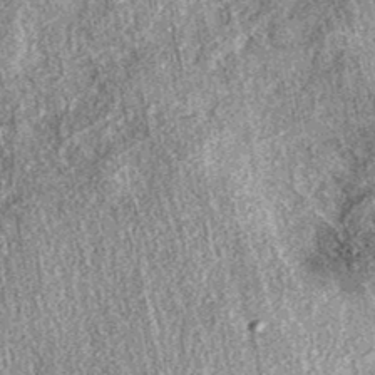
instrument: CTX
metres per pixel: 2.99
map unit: eAb
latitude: 38.2900
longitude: 108.7652
